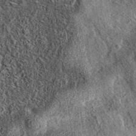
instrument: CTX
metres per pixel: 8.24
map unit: eAb
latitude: 37.1781
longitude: 109.3887
